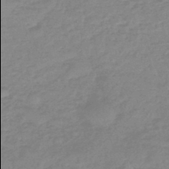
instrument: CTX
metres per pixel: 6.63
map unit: eHb
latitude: -45.7100
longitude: 82.0094
